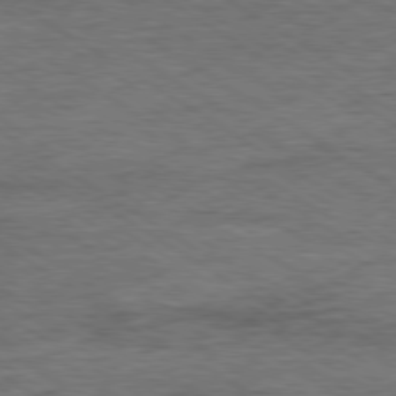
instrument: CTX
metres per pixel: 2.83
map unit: Ap
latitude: -80.0472
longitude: -78.3656
